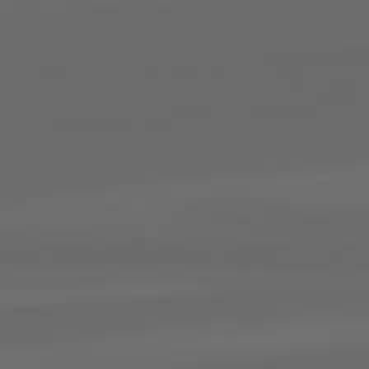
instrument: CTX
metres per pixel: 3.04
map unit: lApd
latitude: 82.3278
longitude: -172.2144
